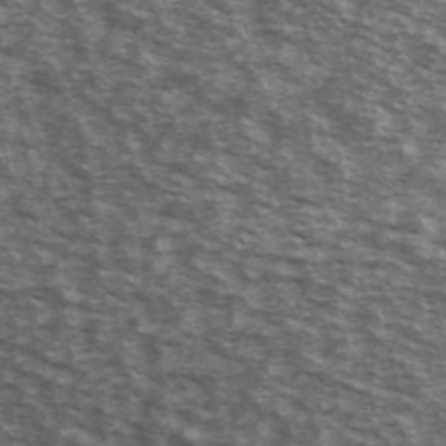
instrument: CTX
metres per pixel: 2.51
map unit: Ave
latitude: 40.6490
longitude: -109.7638
